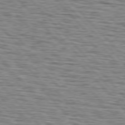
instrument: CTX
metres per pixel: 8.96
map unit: lApd
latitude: 76.5734
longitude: -80.0444
